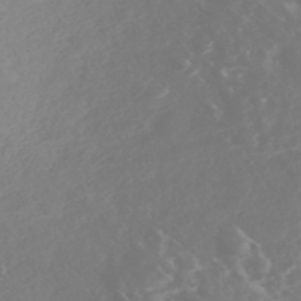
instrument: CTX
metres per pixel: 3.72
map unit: Nhe
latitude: -46.9541
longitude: -171.4048
